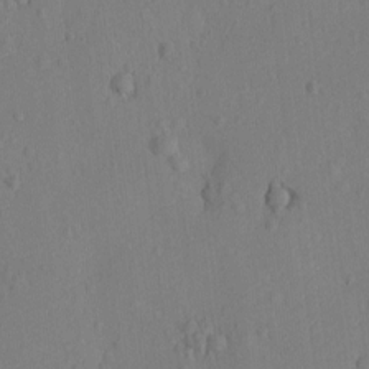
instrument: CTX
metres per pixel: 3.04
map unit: Ht
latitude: -10.0850
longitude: -22.6679
